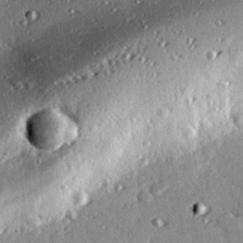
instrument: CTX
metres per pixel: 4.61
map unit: eHh
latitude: 23.1970
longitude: -89.7828
